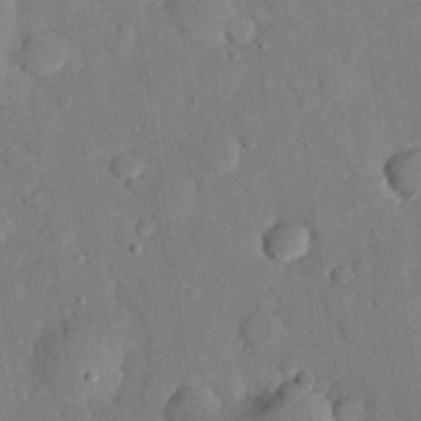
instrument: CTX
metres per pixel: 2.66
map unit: eHh
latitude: 27.3104
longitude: -79.1592
